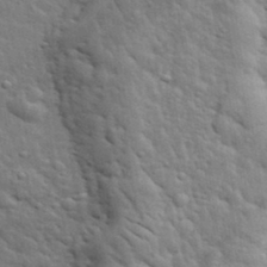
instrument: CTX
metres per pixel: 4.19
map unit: lHvf
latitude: 34.2711
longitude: -81.7450
